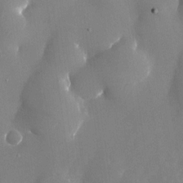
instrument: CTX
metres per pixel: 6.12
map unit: Nhu
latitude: -24.9542
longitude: -70.7624
